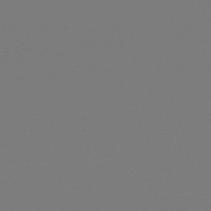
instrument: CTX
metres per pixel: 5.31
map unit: eHb
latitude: -50.2173
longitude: 69.9178
